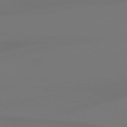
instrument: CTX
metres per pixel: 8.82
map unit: Hpe
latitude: 78.5735
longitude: -128.8947
